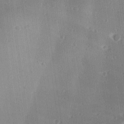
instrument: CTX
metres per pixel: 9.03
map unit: lAa
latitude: 18.5923
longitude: -137.8961
